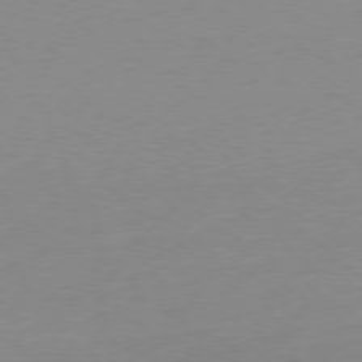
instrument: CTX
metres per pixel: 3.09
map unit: Ap
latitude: -78.4818
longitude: -99.8394
